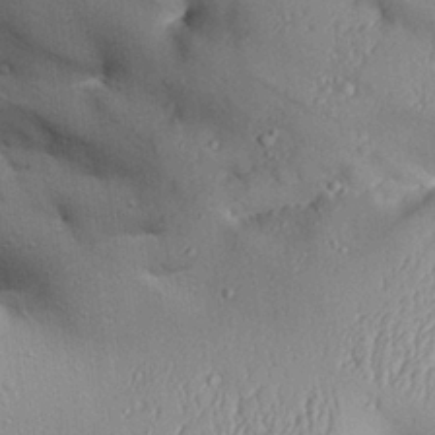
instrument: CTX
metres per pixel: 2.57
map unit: Aa
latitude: 27.4427
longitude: -129.8772
